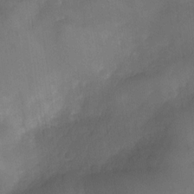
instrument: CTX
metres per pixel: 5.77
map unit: Nve
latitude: -26.6518
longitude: -148.2334
